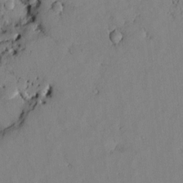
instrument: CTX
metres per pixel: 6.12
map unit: Htu
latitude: 3.3670
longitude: 178.7085
